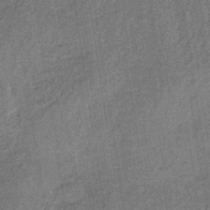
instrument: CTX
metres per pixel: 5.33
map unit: lHb
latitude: -35.9367
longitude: 63.8611
